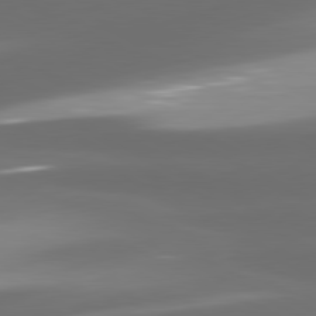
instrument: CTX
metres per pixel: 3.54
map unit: lApd
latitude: 80.8002
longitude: -146.1956
